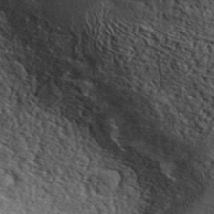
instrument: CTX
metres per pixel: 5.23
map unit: ANa
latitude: 44.1200
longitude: 47.3698
